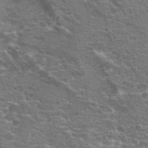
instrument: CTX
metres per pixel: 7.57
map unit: Hto
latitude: 18.9136
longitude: -41.4804
